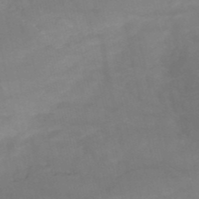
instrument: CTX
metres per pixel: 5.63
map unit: HNb
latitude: -50.5763
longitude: -39.1781
